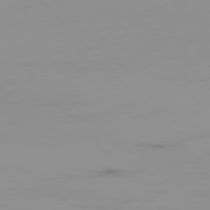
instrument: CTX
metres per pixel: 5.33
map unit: Ap
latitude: -77.1053
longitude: -66.1011
